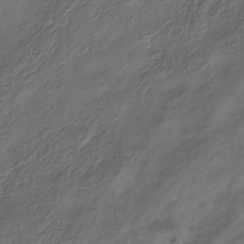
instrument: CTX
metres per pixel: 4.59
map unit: Hve
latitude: -34.5196
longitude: 88.6329
